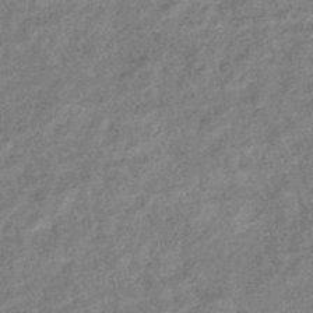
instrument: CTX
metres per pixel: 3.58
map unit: eHb
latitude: -36.9541
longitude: 80.0472
